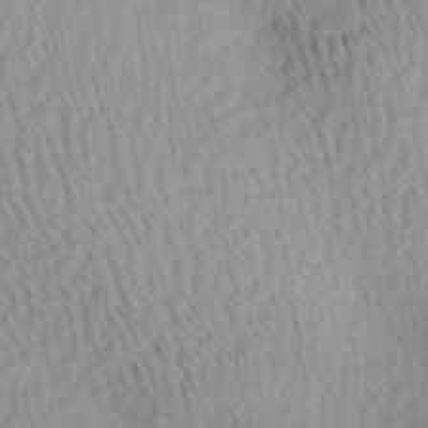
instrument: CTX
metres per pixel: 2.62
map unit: Ave
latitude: 10.9325
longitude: -107.4237
